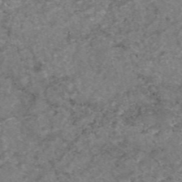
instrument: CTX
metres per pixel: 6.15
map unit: eAb
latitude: 46.6491
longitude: 120.3495
